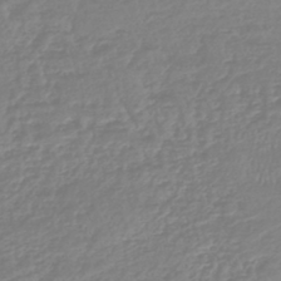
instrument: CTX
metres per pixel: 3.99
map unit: lHb
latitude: -44.8030
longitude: 70.3117
